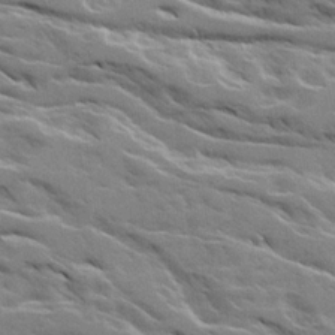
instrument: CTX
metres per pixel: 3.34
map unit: Ave
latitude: 20.6869
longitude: -129.9528
